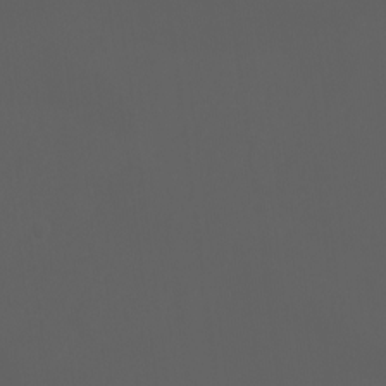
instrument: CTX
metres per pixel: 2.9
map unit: Ht
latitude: -3.2375
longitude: -60.6868
